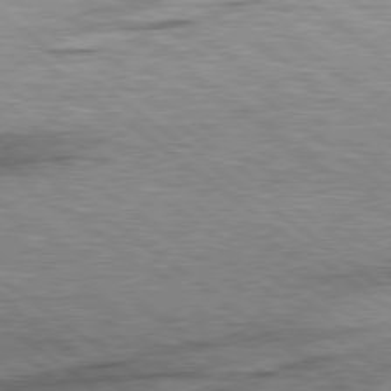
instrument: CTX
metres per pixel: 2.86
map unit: Hpe
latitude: 79.0459
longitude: -154.3467
